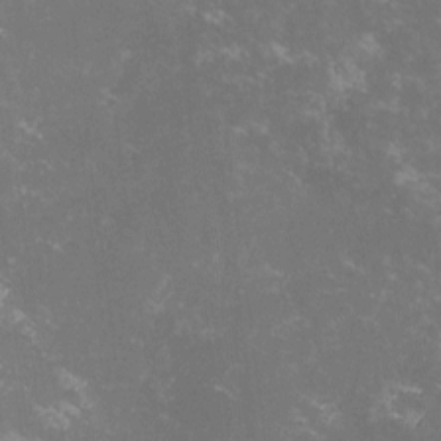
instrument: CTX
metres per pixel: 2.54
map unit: lHvf
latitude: -13.7856
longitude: -99.8205
